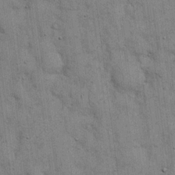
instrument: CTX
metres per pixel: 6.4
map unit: eHh
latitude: 15.7261
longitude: -62.6869
